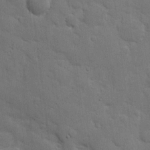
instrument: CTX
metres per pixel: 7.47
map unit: eHh
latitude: 11.6127
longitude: -67.2914
